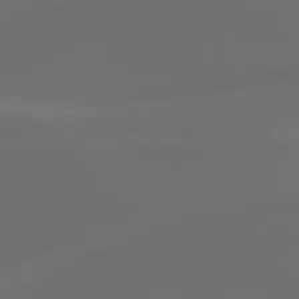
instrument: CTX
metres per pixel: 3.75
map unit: lApd
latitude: 80.7246
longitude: -82.6679
